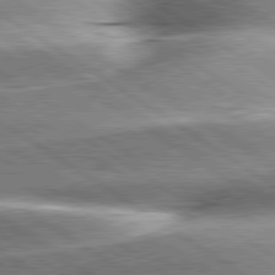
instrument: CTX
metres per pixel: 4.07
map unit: lApd
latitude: 80.1389
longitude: -141.5560
